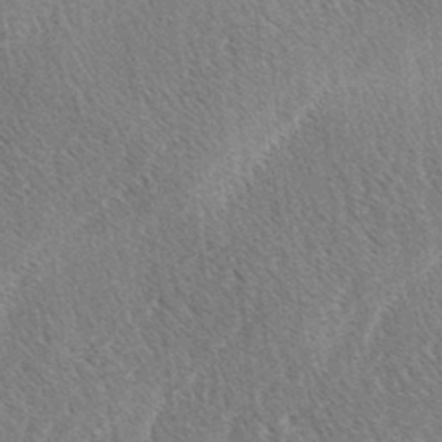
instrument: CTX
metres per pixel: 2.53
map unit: lAa
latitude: -3.1809
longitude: -129.2348
